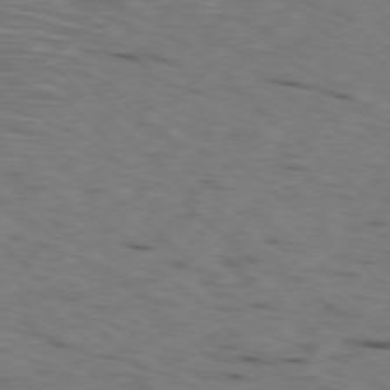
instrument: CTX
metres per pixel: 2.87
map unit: Ap
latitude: -78.2928
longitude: -75.4049
